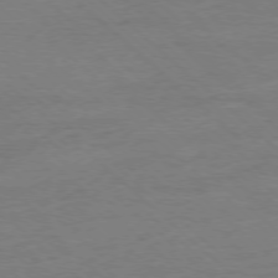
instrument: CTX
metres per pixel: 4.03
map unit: Ap
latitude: -78.2172
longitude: -88.2901
